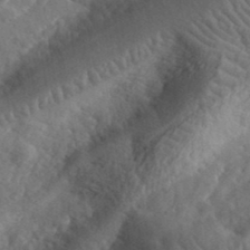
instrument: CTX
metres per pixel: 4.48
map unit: eHh
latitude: 35.9906
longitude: -80.2333
